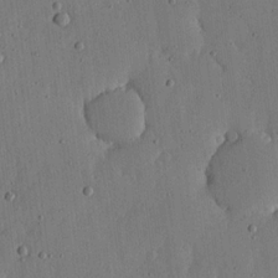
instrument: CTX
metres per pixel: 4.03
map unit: lHvf
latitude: 18.9324
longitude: -114.6490
